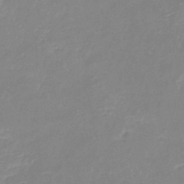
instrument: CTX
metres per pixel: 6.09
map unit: eHb
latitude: -36.7463
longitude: 74.2929
